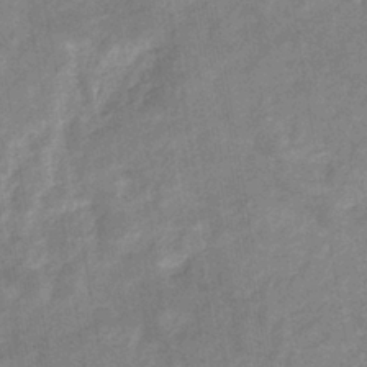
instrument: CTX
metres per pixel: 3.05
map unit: eHb
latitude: -35.1809
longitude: 74.6141
